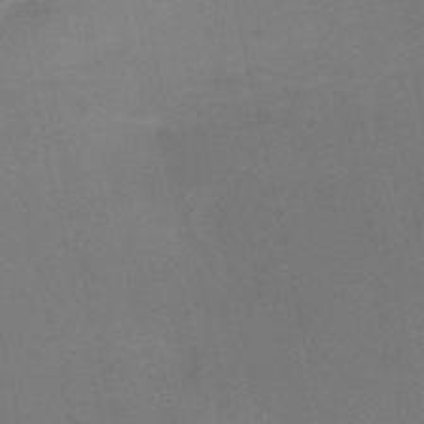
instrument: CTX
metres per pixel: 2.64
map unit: HNb
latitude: -51.7478
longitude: -45.4237
